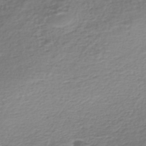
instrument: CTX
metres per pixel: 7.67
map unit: Nhe
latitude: -46.5007
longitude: -171.7450
